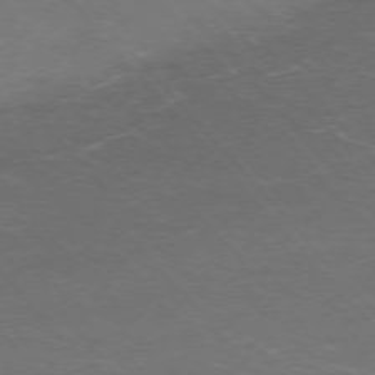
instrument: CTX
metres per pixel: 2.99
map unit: Ap
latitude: -75.9367
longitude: -66.2333
